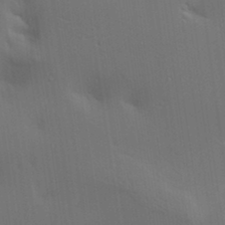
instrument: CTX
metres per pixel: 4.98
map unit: lAa
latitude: 19.7638
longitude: -138.8569
